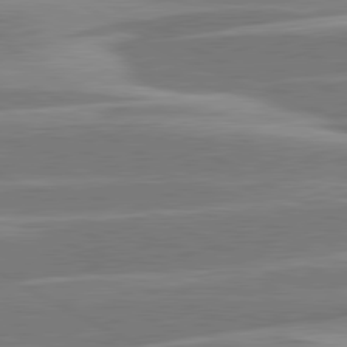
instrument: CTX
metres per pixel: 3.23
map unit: lApd
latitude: 81.1214
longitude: -128.6490
